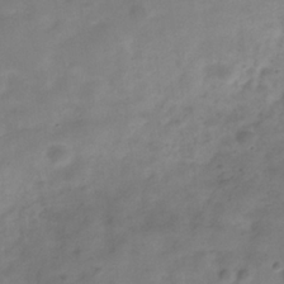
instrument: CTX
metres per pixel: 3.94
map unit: Hve
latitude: -31.9178
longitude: 89.5021
